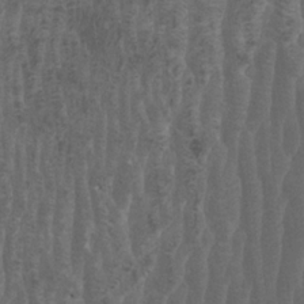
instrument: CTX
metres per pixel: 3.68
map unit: HNhu
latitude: -1.1243
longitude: 13.7478
